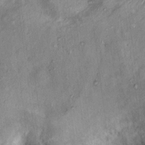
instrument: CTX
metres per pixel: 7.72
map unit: Ht
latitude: 14.2145
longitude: -40.8757
